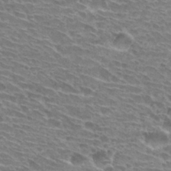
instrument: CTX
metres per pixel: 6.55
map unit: Hto
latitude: 30.4790
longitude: -42.3845
